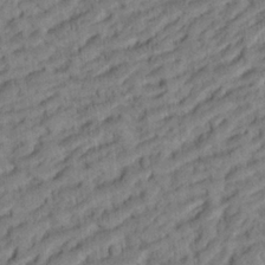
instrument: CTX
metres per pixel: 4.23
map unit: Ht
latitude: 8.3278
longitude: -76.1955
